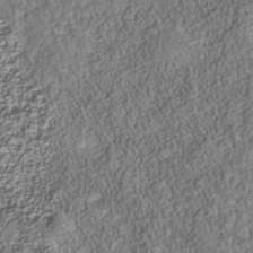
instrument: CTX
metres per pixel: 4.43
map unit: Nhu
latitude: -39.8423
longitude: -85.5371
